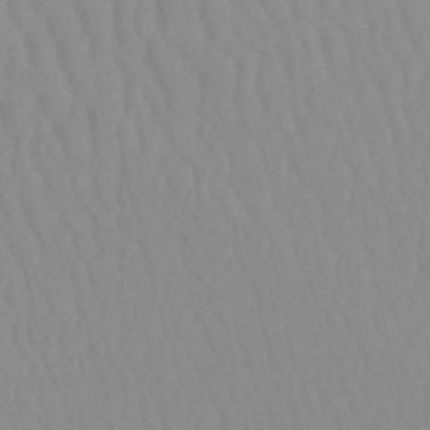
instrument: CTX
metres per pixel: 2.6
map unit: HNb
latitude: -52.3684
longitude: -50.8569
